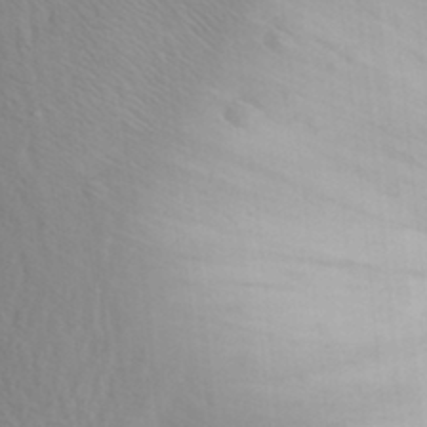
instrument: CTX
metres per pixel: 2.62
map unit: Aa
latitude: 26.3656
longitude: -149.4237
